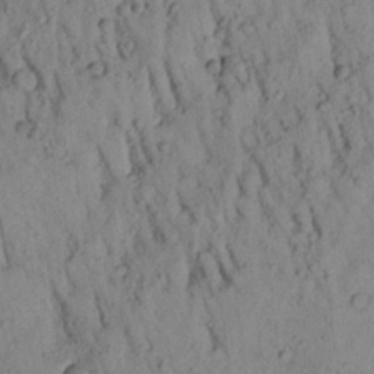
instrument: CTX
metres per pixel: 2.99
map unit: Aa
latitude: 20.1200
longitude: -148.9892
